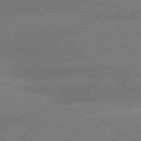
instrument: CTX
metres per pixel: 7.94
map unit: lApd
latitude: 80.5924
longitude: -151.4993
